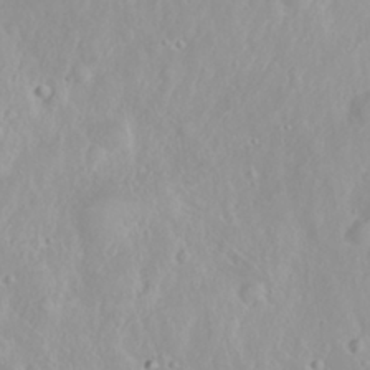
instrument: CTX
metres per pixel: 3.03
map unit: eHh
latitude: 31.3293
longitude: -59.1025
